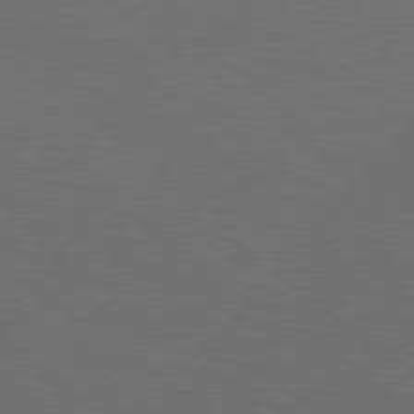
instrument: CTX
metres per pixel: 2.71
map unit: lApd
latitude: 78.7435
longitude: -177.4237
